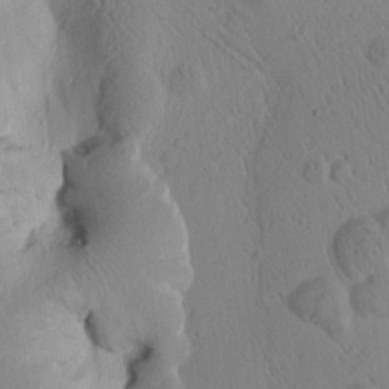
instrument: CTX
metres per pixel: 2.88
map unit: Htu
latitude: 0.8380
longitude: 175.9367
